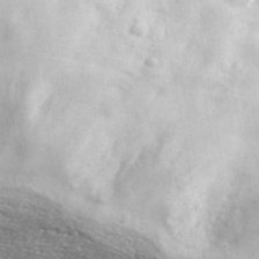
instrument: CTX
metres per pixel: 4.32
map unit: ANa
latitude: 42.5924
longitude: -87.0836
